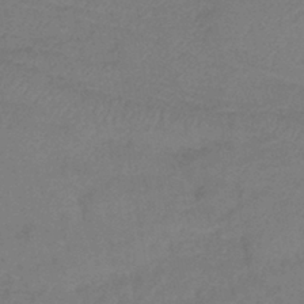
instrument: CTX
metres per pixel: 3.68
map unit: lHb
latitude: -42.4251
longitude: 76.2550
